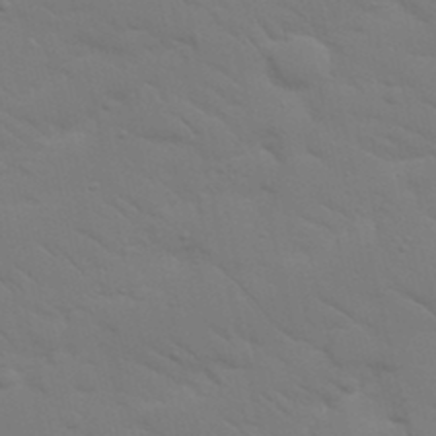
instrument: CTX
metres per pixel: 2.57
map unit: Nhu
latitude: 23.9906
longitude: -73.5372
